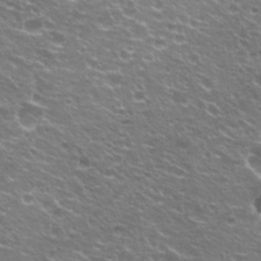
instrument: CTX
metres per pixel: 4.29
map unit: Hto
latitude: 23.1025
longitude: -32.5168
